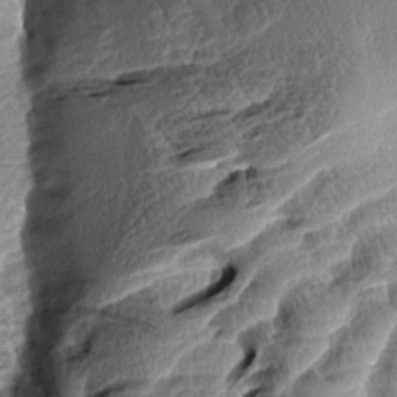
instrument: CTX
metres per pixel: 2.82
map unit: Aa
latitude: 8.7813
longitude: -133.4426
